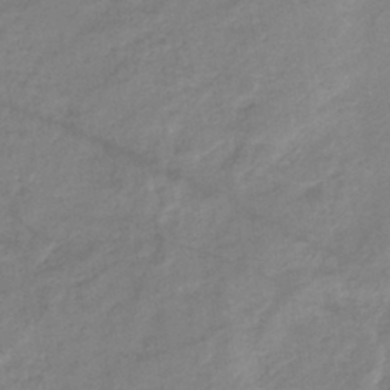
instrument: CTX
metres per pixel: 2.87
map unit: eHb
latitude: -37.6532
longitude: 75.5399
